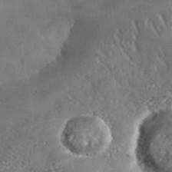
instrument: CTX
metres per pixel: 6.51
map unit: lHvf
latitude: 37.6127
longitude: -87.9150
